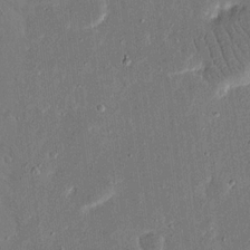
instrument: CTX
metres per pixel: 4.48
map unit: eHh
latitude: 16.7624
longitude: -70.7624
